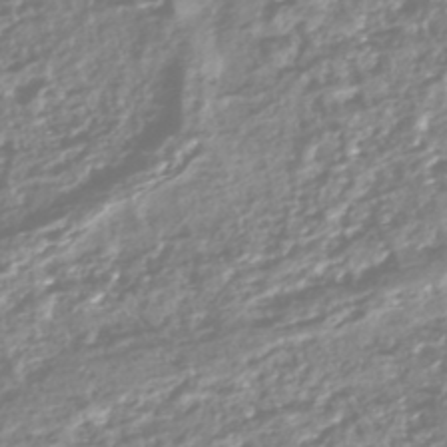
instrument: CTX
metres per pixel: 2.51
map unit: HNhu
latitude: -44.5385
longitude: 96.5763
